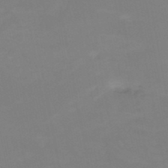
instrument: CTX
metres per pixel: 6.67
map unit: HNb
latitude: -50.3684
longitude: -50.4790
